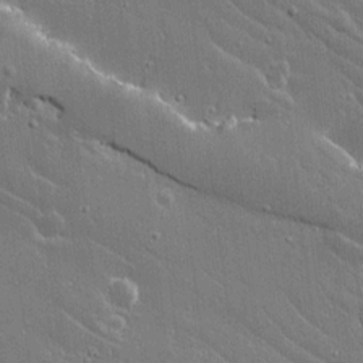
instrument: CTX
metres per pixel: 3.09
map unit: lAvf
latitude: 14.5546
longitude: -127.8206
